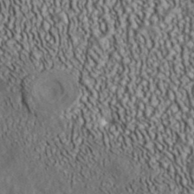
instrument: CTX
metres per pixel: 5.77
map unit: ANa
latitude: 39.5938
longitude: 30.0850
